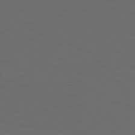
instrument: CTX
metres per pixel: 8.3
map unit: Hpe
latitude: 73.9717
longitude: -126.1011
